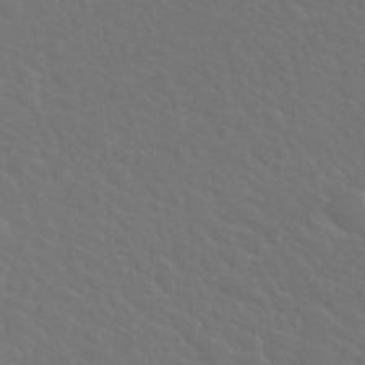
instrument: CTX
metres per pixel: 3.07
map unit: Nhu
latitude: 29.6694
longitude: -52.2901
